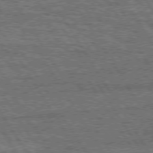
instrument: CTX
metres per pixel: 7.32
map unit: Hpe
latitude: 75.2348
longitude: -154.7246
